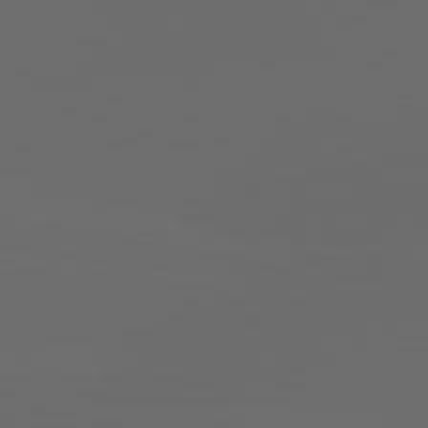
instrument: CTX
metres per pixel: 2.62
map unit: lApd
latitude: 83.0647
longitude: -137.9150
